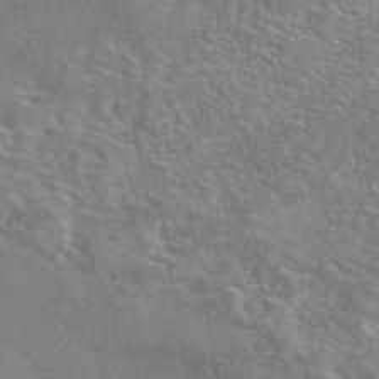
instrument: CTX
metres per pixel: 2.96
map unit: eAb
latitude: 42.2334
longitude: 109.9745
